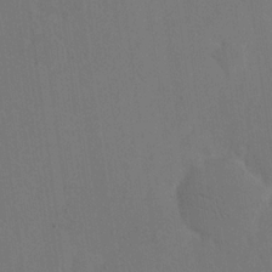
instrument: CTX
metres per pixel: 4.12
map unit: eHh
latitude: 18.6490
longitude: -67.6316
